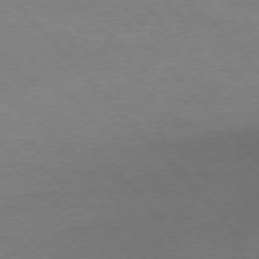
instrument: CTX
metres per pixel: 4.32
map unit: Ap
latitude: -76.6330
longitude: -87.7072
